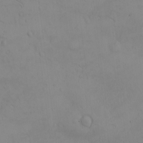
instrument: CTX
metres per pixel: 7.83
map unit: eHh
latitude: -8.9731
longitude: -66.7624
